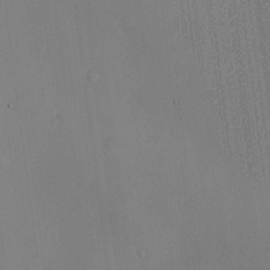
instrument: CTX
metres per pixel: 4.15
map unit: HNhu
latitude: 13.7261
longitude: 14.1795
